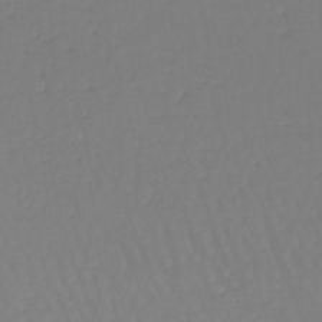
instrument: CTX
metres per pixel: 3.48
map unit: lHb
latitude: -45.4643
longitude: 62.4440
